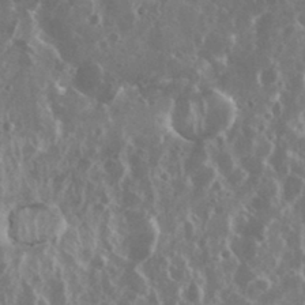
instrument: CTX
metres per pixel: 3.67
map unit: eHh
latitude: 34.8569
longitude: -58.6113
